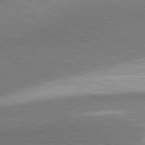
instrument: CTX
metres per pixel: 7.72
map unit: lApd
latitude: 81.1214
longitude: 164.2362
